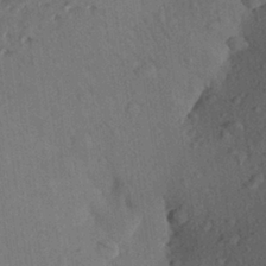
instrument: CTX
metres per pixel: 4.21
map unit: Aa
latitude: 26.8191
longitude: -143.9717
